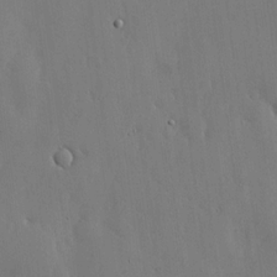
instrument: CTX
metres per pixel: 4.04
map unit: lHvf
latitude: 17.7450
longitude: -114.3089
